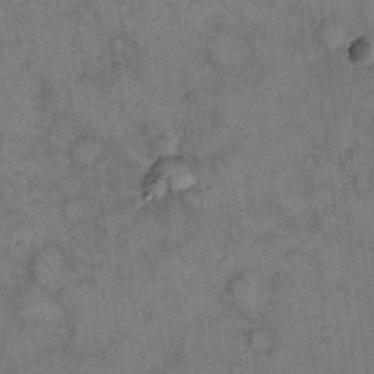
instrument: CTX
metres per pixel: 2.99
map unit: eHh
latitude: 14.5735
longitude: -64.5357
